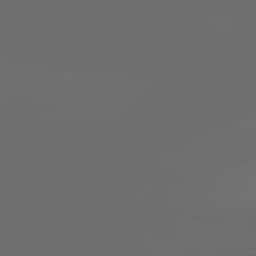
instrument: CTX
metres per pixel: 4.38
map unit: lApd
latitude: 83.6316
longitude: -129.4237
